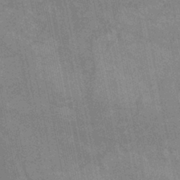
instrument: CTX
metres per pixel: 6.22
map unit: HNb
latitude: -37.2376
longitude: 56.9164
